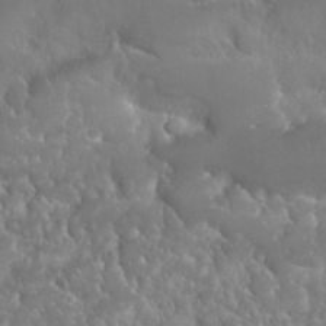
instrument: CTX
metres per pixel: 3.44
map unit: Nhu
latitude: 24.4223
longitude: -60.6112
